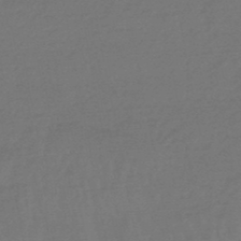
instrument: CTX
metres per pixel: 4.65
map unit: eHb
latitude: -47.8422
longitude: 85.8611
